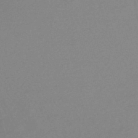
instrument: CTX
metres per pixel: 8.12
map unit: HNhu
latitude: -48.9731
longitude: 99.3509
